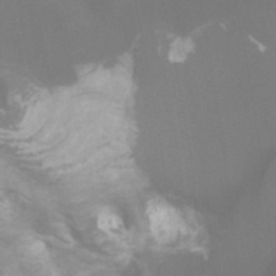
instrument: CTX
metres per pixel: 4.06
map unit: Ht
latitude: -4.5573
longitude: -63.0081
